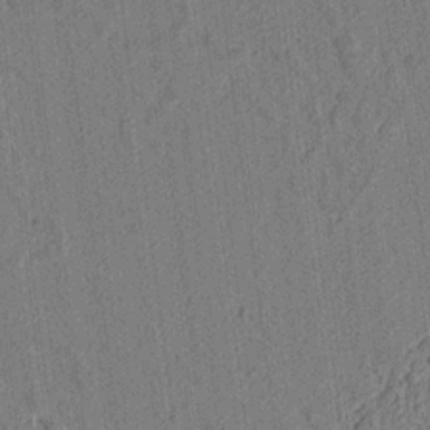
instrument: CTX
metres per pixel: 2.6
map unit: lAvf
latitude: 7.3293
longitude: 164.9542
